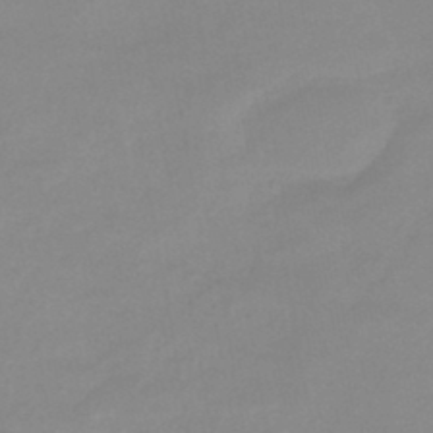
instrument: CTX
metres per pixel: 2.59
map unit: eHb
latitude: -44.9731
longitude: 85.5966
